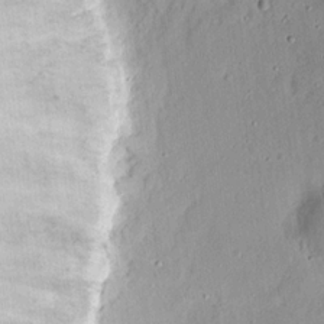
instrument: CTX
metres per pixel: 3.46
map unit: eHh
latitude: 17.7450
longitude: -72.8191
